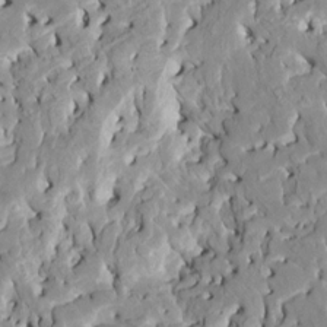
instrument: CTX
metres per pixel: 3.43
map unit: HNhu
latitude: 7.9528
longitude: -2.6301
